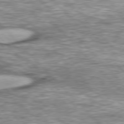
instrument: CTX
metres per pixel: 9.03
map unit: lApd
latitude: 76.9324
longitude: -50.1766
